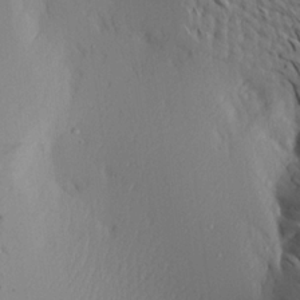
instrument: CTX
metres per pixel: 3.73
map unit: Aa
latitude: 20.1200
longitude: -145.2159
